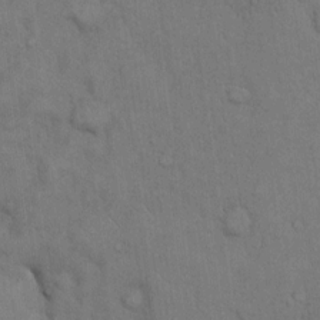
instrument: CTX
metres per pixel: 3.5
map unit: Hto
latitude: 10.0822
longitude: -61.3670
